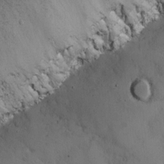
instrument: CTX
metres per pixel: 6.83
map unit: Ave
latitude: -0.5952
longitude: -112.0633
